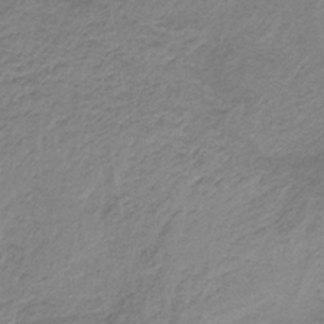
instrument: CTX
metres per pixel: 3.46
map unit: HNb
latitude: -33.5777
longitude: 63.2187
